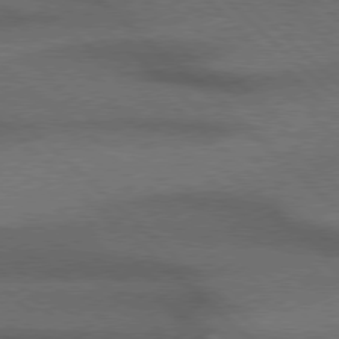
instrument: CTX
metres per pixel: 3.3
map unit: Hpe
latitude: 77.3481
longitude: -157.0836
